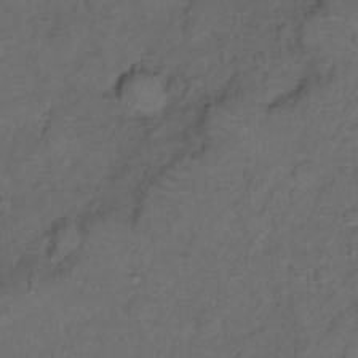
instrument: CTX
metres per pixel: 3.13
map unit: Hto
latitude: 5.7639
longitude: -36.1389
